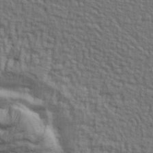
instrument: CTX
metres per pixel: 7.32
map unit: lAa
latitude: 4.8002
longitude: -113.0080
